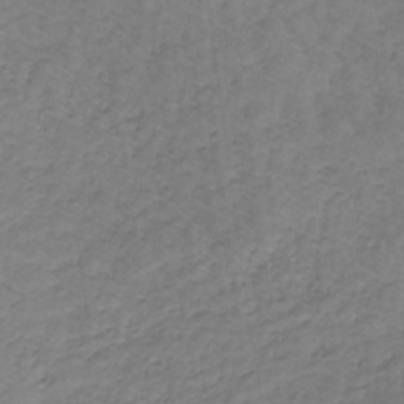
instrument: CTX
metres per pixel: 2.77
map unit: lHb
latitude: -33.2376
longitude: 67.7100
